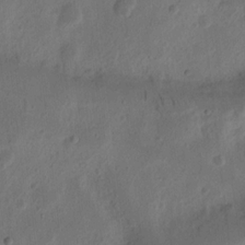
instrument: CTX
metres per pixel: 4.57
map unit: Ht
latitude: 11.8206
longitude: -75.2159
